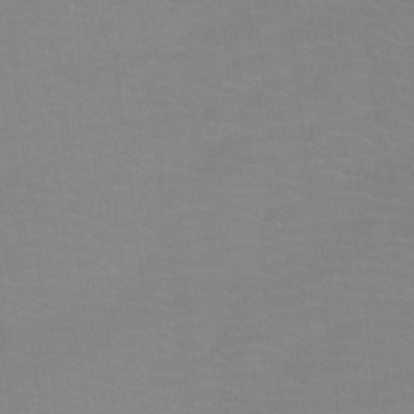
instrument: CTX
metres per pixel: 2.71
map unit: Ht
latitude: -8.4251
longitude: -33.7639
